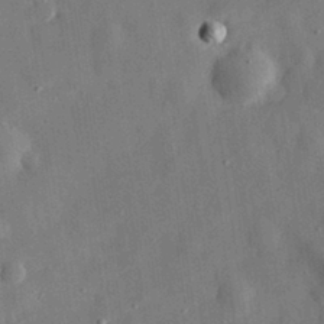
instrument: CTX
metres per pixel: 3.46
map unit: eHh
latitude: 30.3090
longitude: -75.3482
